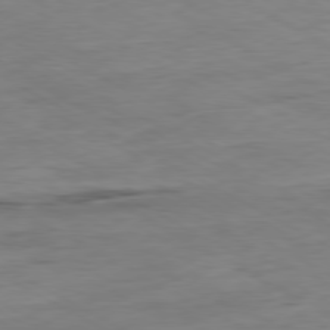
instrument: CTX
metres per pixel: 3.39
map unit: Ap
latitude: -80.0850
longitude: -76.7813
